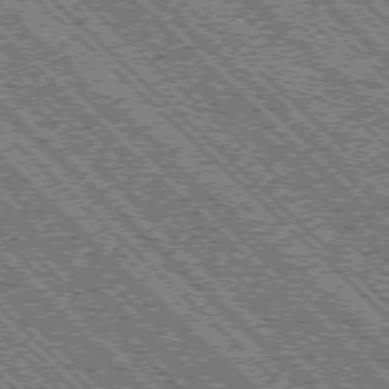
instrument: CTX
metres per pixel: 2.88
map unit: Ap
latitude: -76.1228
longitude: -96.6868
